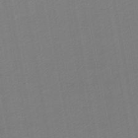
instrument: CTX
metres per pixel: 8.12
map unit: lHb
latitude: -46.2928
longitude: 67.2754
